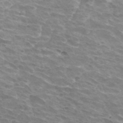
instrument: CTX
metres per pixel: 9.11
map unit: Hto
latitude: 32.6868
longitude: -43.2159
